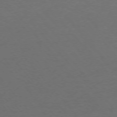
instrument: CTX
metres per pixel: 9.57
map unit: Ap
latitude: -75.8990
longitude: -63.8962
